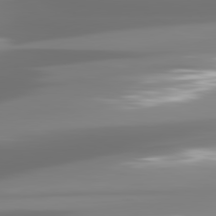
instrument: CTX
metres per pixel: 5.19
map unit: lApd
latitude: 81.5182
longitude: -138.3845
